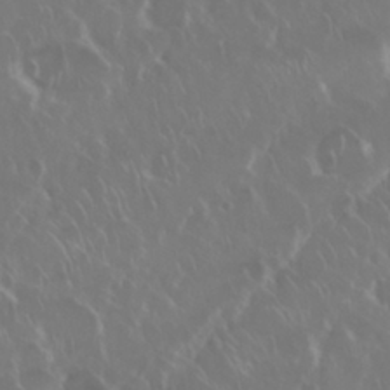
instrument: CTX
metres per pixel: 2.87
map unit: Nhu
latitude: 29.4237
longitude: -60.2900
